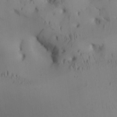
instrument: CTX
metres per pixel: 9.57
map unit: Aa
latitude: 26.4979
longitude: -137.1781
